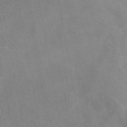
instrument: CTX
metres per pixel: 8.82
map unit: eAb
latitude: 48.3467
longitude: 122.8219
